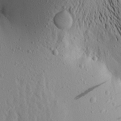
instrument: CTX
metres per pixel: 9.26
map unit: Aa
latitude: 17.5182
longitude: -148.1956
